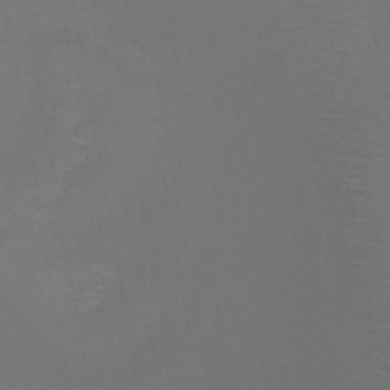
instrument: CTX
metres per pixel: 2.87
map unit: HNb
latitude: -47.4454
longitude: -43.8206
